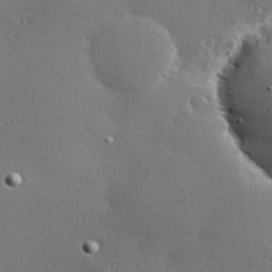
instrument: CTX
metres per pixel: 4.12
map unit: Hve
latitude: 27.4427
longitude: -91.7639
